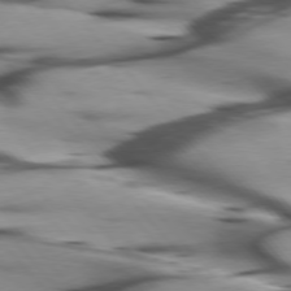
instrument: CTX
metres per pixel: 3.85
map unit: lApd
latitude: 75.9528
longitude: -64.3089
